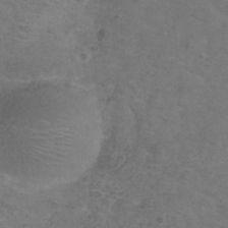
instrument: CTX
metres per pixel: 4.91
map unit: Hve
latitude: -33.8612
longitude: 91.1243
